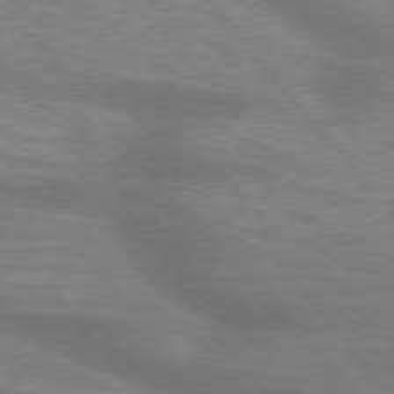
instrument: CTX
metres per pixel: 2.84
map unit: lApd
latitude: 75.3293
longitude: -58.8191
